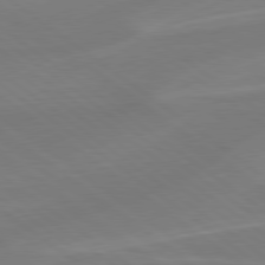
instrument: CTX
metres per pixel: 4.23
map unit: lApd
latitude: 78.9703
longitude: -141.9339
